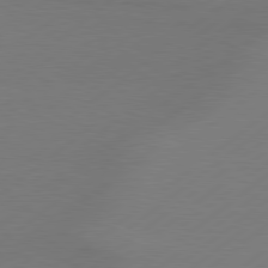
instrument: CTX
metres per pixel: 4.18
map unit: lApd
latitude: 79.3293
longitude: -131.9717
